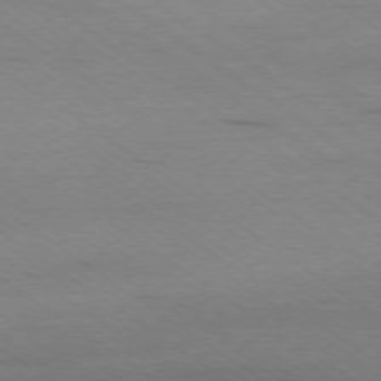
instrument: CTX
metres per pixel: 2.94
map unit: Ap
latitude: -78.7274
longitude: -85.2159
